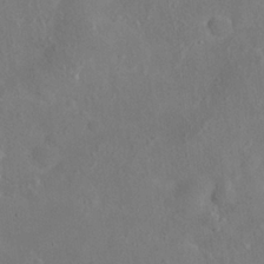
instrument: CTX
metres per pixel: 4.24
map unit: eHh
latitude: 25.3103
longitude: -67.5749
